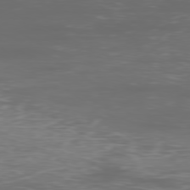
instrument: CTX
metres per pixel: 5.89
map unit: Ap
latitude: -79.3131
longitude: -74.7246
